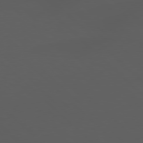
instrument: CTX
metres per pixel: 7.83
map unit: Hpe
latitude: 77.8394
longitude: -169.8772
